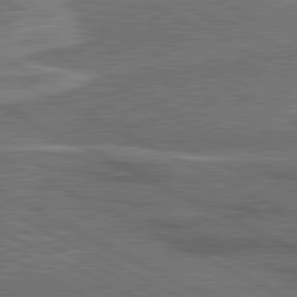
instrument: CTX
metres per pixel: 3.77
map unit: lApd
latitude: 81.1970
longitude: 141.7477
